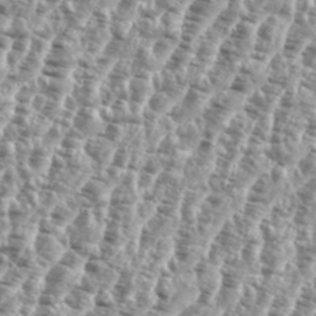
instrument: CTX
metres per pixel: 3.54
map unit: eHh
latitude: 35.2726
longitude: -135.4048
